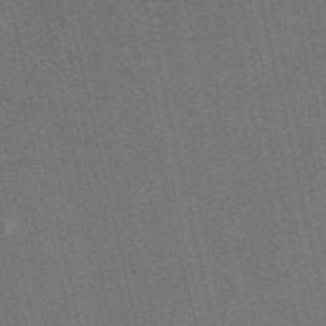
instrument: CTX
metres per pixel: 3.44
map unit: eAb
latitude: 47.0270
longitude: 117.8611
